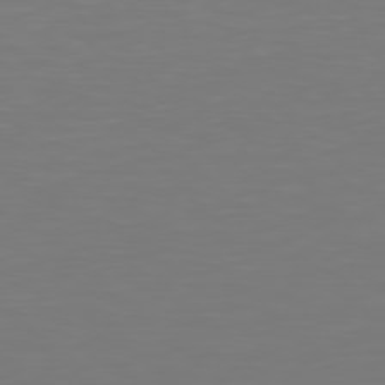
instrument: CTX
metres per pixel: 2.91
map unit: Hpe
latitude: 77.9528
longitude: -163.2348
